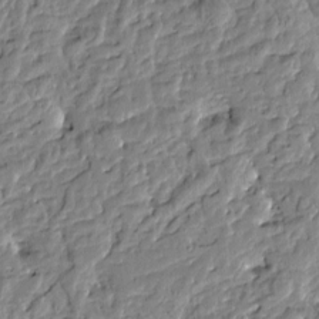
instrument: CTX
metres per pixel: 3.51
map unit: Htu
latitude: -2.5195
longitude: 179.3131
